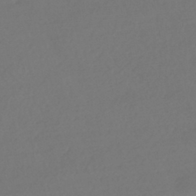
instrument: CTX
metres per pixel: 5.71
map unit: HNhu
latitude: -42.7085
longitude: 93.6155
